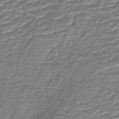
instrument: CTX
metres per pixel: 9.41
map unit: lHb
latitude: -40.2739
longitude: 54.7085
